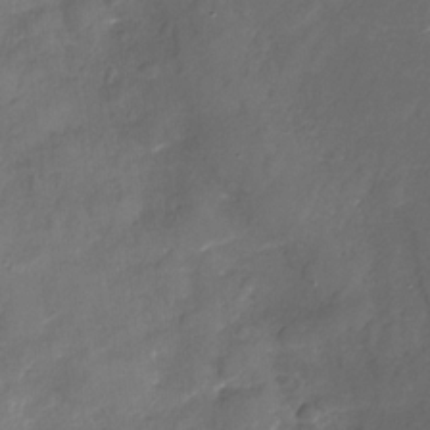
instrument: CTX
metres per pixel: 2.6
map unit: Nhu
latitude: -29.0487
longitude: -73.8584
